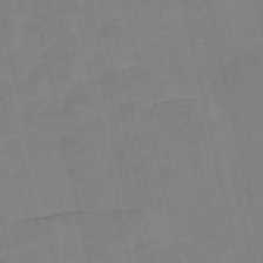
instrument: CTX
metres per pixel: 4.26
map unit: Nve
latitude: -58.1416
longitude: 50.6329
